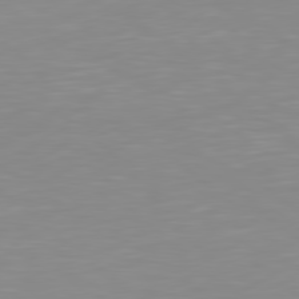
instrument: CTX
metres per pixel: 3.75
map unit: Hpe
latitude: 78.7624
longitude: -172.4223
